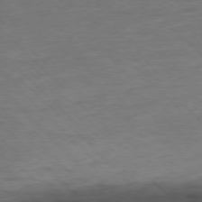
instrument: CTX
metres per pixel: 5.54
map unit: Ap
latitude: -77.5210
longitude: -65.2537
